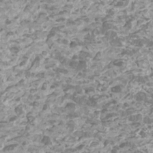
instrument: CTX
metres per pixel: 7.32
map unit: Htu
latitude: 2.1578
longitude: -20.5735
